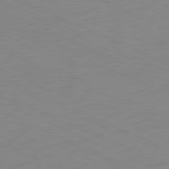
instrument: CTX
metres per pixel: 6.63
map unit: Ap
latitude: -78.2928
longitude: -72.5357
